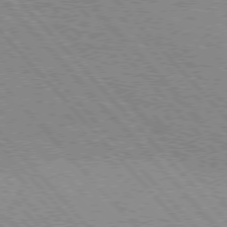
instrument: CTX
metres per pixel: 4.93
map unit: Hpe
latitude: 75.8961
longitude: -151.1214
